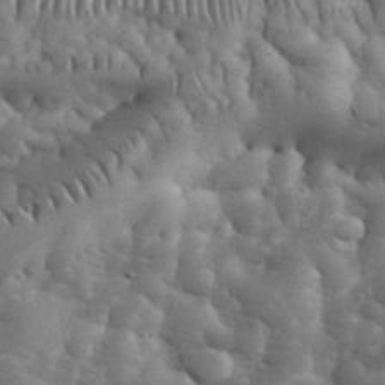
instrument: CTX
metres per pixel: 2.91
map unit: eHh
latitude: 33.6883
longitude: -67.7071
